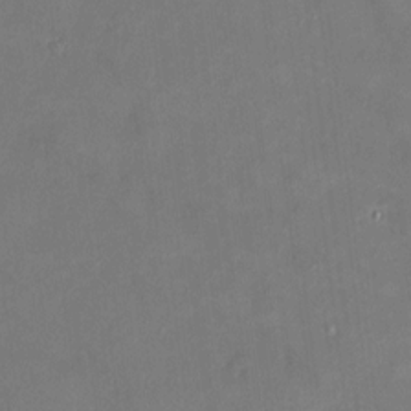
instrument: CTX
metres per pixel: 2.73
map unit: HNhu
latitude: 6.5924
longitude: 4.9352
